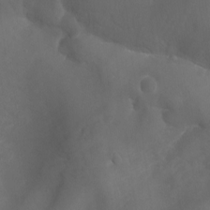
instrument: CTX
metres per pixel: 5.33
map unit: Aa
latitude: -13.3699
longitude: -67.3859
